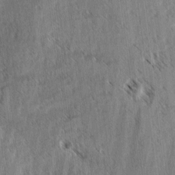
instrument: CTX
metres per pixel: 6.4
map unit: lAvf
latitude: -3.7288
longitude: -114.0633
